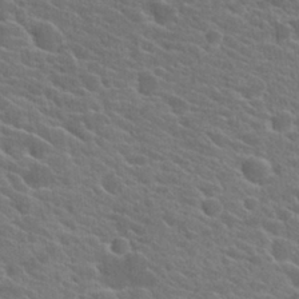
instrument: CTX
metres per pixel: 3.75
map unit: Hto
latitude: 24.5356
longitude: -40.8380
